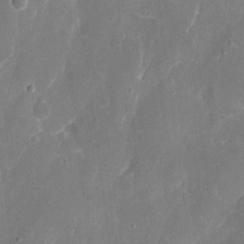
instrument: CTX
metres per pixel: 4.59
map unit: eHh
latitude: 7.5560
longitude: -68.9703
